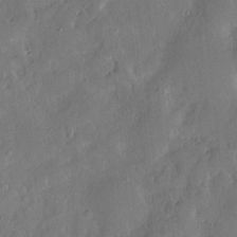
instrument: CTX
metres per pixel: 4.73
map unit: Hve
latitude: -11.1998
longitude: 175.5966
